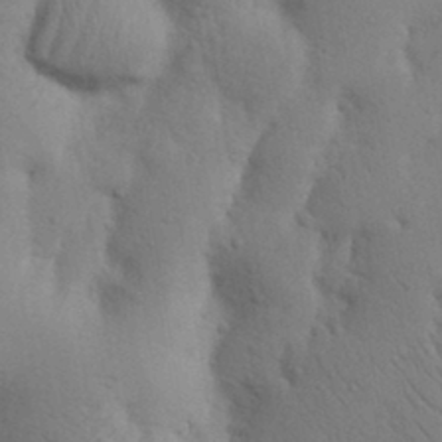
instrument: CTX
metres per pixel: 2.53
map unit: Nhu
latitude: 16.4979
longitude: -75.7828
